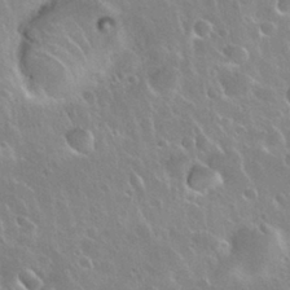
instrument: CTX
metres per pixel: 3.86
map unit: Nhu
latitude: 30.2712
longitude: -55.7261
